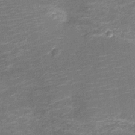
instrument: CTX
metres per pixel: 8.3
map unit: Nve
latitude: -20.2928
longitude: 103.6722
